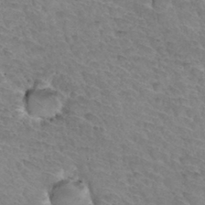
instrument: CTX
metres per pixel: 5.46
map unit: Hto
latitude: 34.0633
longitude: -46.0255
